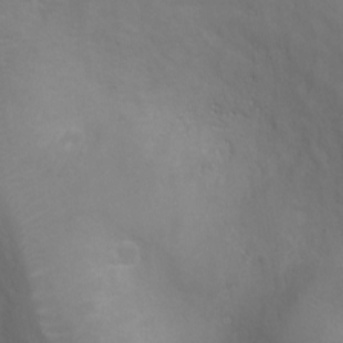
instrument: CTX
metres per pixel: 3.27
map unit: Ht
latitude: -3.8233
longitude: -17.8394
